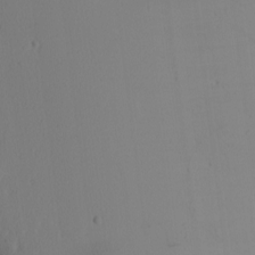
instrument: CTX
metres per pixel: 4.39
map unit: Hve
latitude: 2.9891
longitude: -121.0081
